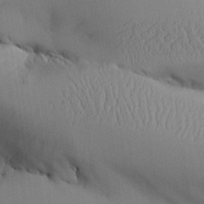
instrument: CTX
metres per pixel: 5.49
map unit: Aa
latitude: 26.6680
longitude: -129.1025
